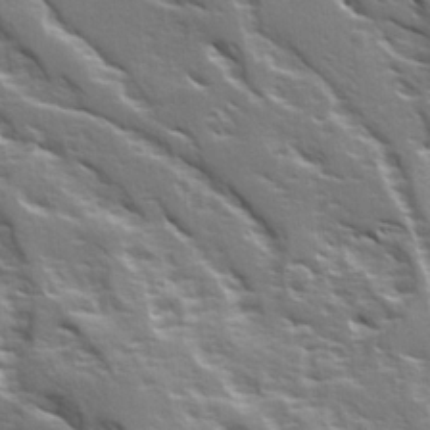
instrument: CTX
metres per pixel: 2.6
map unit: Ave
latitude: 15.1026
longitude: -131.4049
